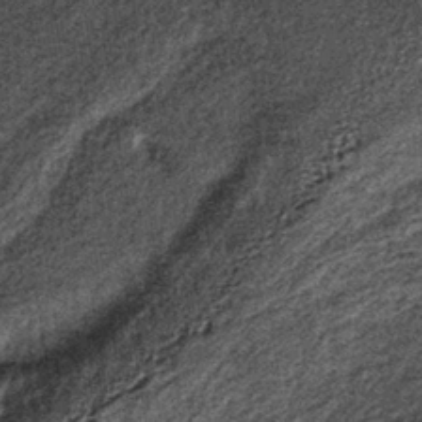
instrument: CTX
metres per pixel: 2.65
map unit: lHb
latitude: -38.2928
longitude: 66.8786
